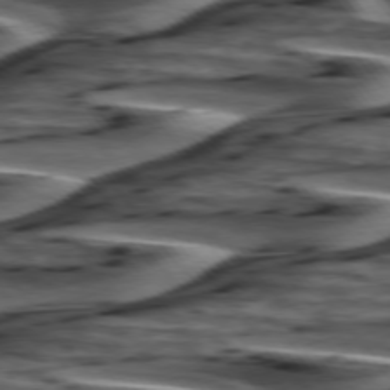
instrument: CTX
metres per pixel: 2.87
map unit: lApd
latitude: 75.4426
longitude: -72.5357
